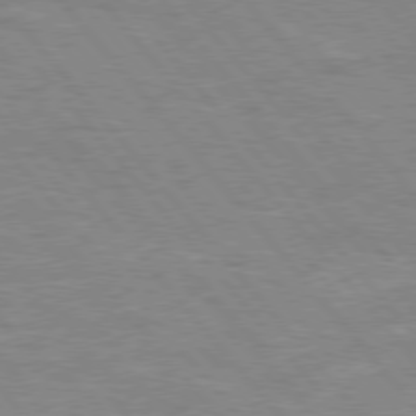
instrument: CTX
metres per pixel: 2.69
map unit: Hpe
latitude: 76.3089
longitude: -151.4426
